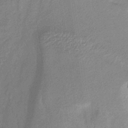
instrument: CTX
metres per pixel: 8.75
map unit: lHb
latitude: -34.8030
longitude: 69.8800
